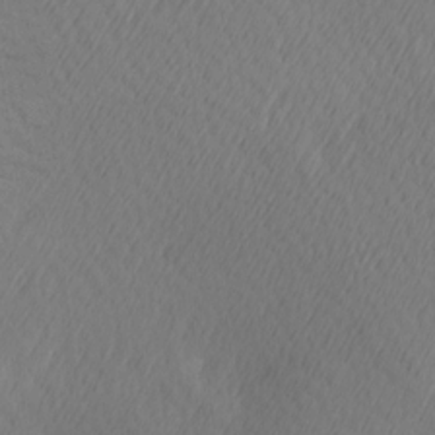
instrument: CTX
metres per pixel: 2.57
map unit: Hve
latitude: 13.2726
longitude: -91.5560
